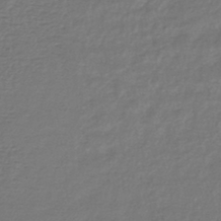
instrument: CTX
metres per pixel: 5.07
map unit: lHb
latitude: -41.4643
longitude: 70.4629
